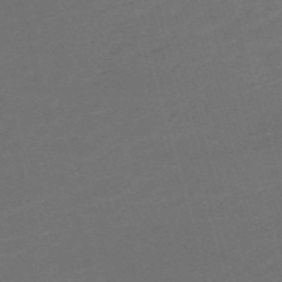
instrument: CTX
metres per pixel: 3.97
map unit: Nve
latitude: -59.3887
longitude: 58.6896
